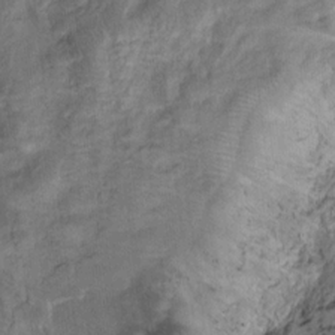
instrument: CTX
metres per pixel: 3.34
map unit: Ht
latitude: 8.9325
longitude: -32.3089
